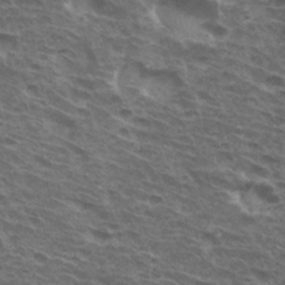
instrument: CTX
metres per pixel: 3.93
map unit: Hto
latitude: 33.8205
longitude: -41.1025
